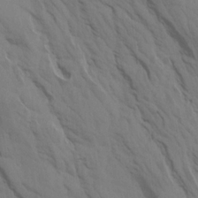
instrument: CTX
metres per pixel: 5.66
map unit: Aa
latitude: 17.0458
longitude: -145.7827
